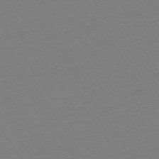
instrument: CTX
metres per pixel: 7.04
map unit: Ap
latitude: -73.8611
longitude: -83.3670
